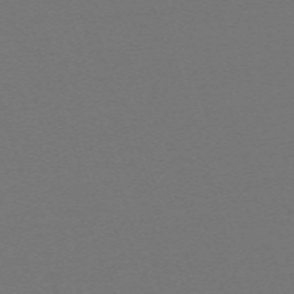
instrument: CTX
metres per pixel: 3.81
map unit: eHh
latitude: -63.4832
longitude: 52.4062
